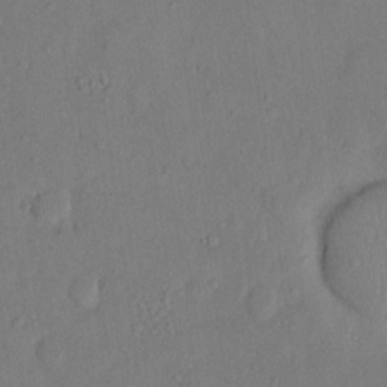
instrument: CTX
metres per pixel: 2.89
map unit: eHh
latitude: 16.7057
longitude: -66.7624
